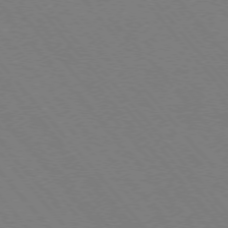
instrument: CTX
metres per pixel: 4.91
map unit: Hpe
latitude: -76.0472
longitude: -13.3104
